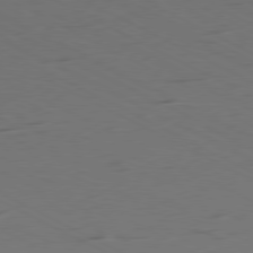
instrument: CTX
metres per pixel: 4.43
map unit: Ap
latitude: -80.8408
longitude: -61.3670
